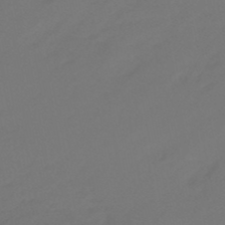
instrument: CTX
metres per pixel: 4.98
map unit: eHb
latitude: -47.2565
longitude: 86.1228
